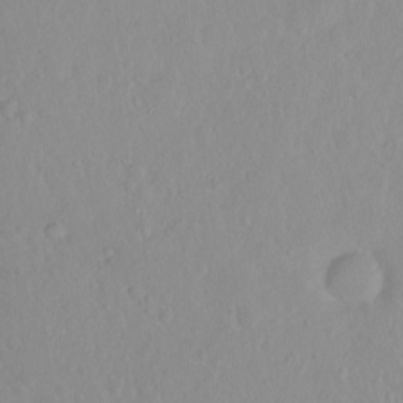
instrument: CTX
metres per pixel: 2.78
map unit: eHh
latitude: 1.5371
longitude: -55.4993
